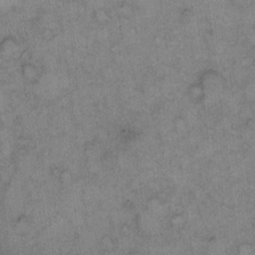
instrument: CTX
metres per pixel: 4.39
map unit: eHh
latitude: 9.4049
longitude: -63.5938
